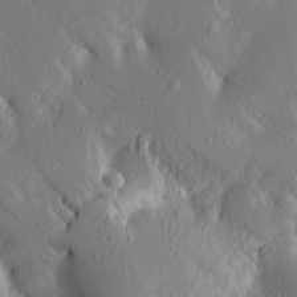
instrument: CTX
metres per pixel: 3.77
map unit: Aa
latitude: 16.2712
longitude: -149.4426
